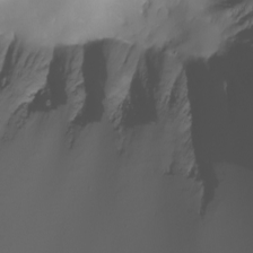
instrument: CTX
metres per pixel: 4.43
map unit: Nhu
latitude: -8.6140
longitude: -93.3292
